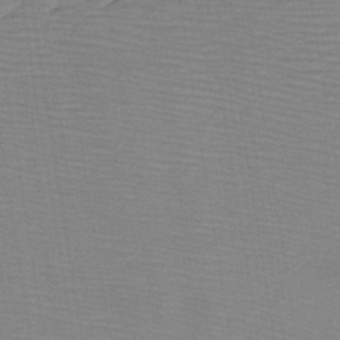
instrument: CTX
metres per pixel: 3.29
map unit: lHb
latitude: -41.1053
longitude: 52.9919
